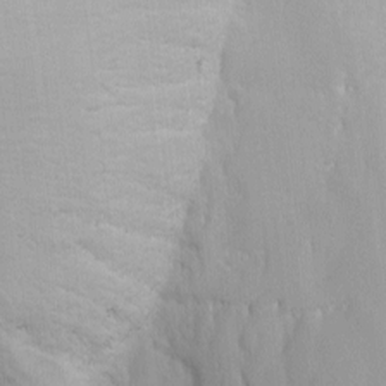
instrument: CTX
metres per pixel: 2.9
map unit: Ave
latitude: -11.1431
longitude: -120.4979
